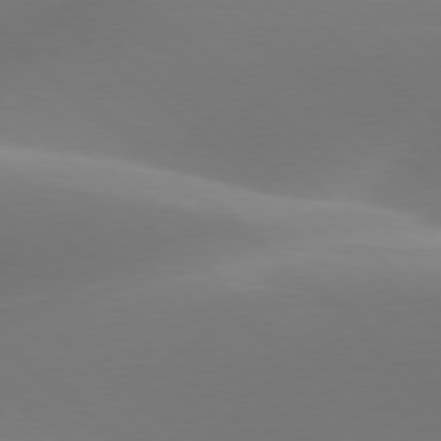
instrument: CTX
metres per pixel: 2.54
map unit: lApd
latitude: 78.1011
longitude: -51.0458
